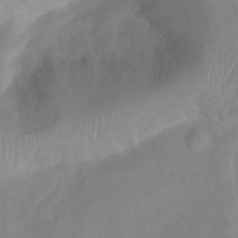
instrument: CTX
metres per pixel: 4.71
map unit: Htu
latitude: 3.6127
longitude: -21.5749
